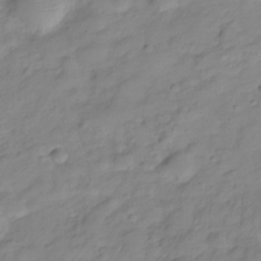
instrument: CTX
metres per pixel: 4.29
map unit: Hve
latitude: -28.6141
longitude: 93.6344
